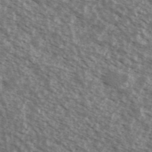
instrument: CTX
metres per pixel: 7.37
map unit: Ave
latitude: 38.6868
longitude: -111.0648
